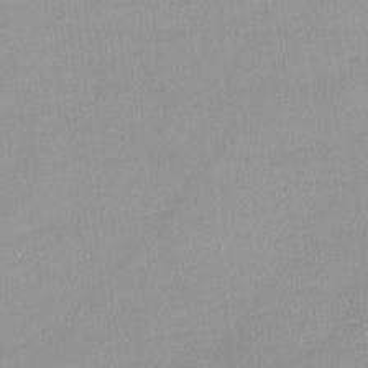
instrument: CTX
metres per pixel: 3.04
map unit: lHvf
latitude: -12.2173
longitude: -99.4048
